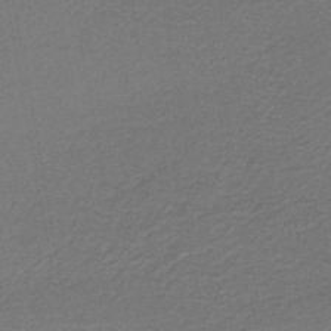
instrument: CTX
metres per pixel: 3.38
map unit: HNb
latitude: -45.1620
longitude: 52.3873
